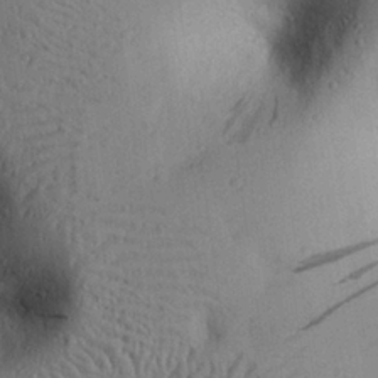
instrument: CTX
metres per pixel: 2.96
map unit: eHh
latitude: 25.4615
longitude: -76.7435
